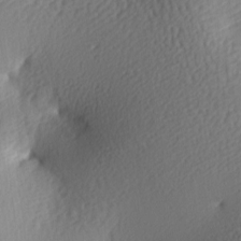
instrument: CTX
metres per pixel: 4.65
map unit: lAa
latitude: -7.5777
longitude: -126.3467
